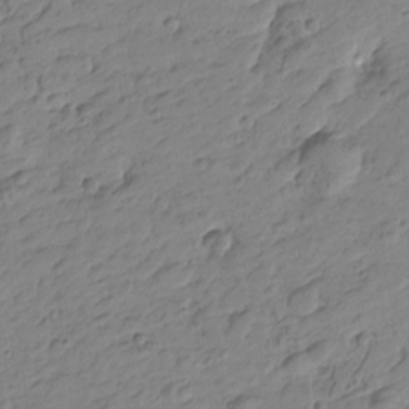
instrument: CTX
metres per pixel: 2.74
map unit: Htu
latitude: -0.9164
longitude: -175.4426
